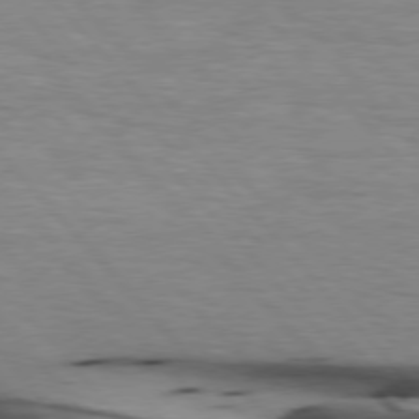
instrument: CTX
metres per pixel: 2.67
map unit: lApd
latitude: 76.3278
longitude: -87.2348
